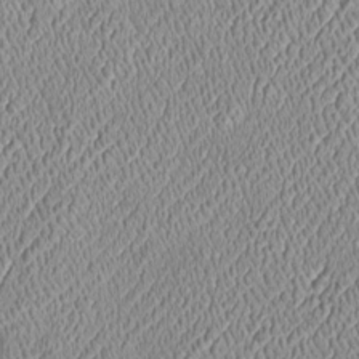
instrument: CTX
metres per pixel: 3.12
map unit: Htu
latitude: -6.3117
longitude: 157.4454
